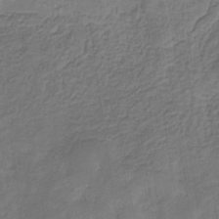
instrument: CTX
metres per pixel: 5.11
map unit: eHb
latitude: -30.6896
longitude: 71.7100
